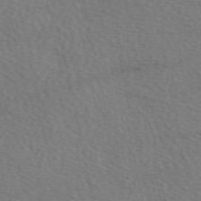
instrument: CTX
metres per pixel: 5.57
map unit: eAb
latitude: 50.5734
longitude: 117.1053
